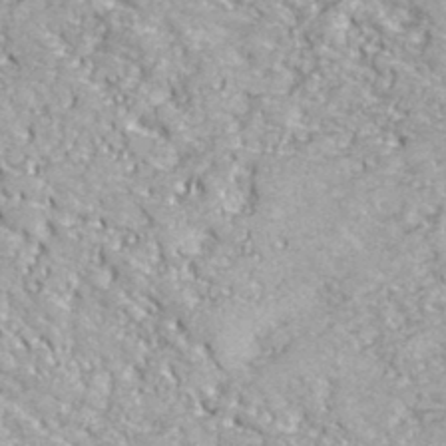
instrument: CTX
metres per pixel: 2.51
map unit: Hve
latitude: 32.2711
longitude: 148.5196
